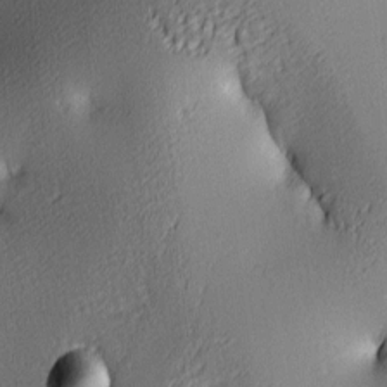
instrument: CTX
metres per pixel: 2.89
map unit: lAa
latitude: 4.2522
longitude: -116.6491
